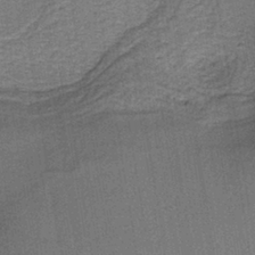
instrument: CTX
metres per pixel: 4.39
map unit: HNb
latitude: -39.1620
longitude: 50.2739
